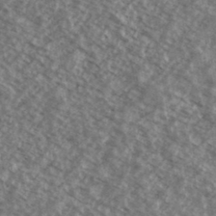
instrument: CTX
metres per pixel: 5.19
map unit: Ave
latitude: 38.8569
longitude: -110.4223
